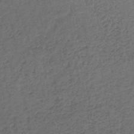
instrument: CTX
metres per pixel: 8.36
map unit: lHb
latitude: -34.3495
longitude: 65.4455
